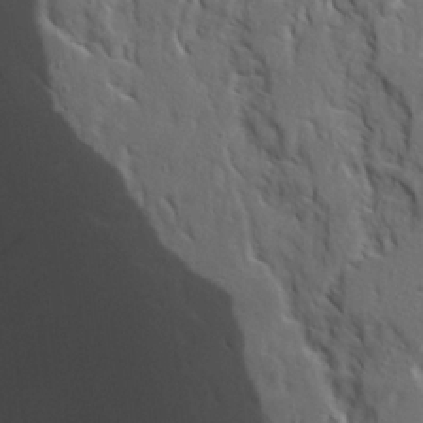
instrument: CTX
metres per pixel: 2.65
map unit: Ave
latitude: 22.9136
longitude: -131.3293
